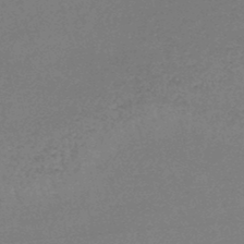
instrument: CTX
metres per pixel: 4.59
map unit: lHb
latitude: -46.4062
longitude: 76.1606
